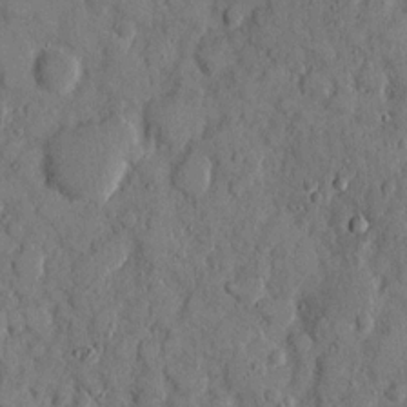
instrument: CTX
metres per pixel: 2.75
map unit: eHh
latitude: 9.2915
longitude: -67.2159
